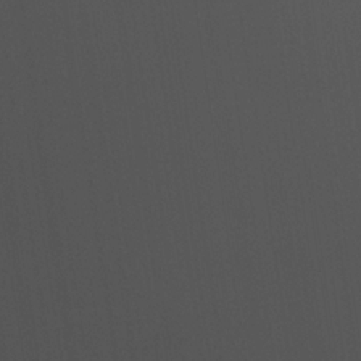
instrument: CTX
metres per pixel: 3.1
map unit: lHvf
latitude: 22.9892
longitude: 141.1809
